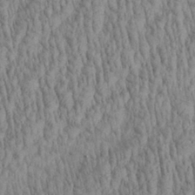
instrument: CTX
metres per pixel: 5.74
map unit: Aa
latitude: 29.2348
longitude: -138.0822
